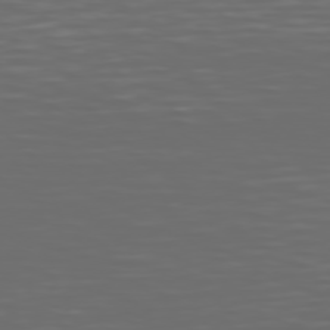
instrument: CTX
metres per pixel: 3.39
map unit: Hpe
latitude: 74.8569
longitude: -126.3467
